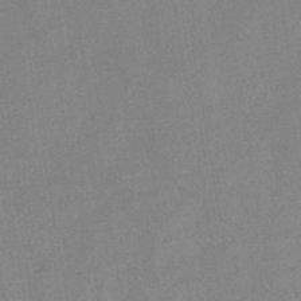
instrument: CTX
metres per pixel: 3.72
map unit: HNb
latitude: -44.8975
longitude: -38.1956
